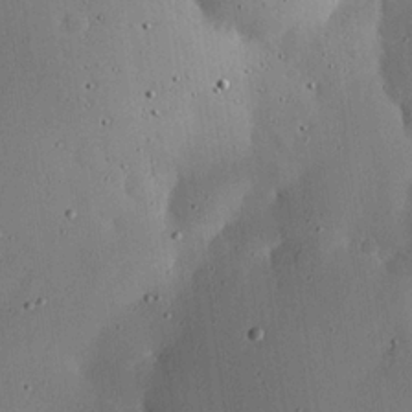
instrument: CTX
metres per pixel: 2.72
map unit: lHvf
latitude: 18.6490
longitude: -114.0255
